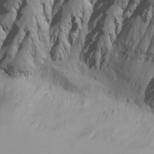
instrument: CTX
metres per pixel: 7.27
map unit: Nhu
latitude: -5.1431
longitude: -80.6679
